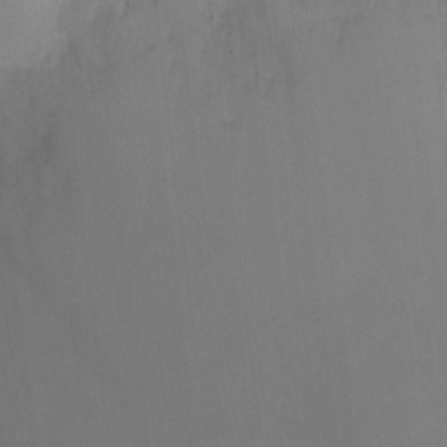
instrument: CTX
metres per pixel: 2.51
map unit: Ht
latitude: -8.8030
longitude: -24.7813
